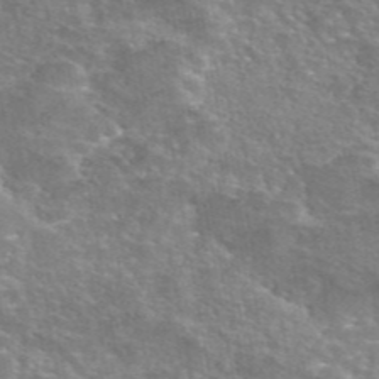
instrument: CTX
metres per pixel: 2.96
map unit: eAb
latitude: 45.7827
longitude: 106.5763
